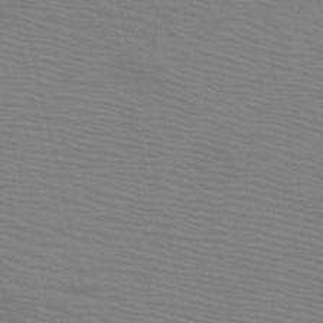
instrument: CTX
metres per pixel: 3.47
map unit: HNb
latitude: -51.6344
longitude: -44.7435
